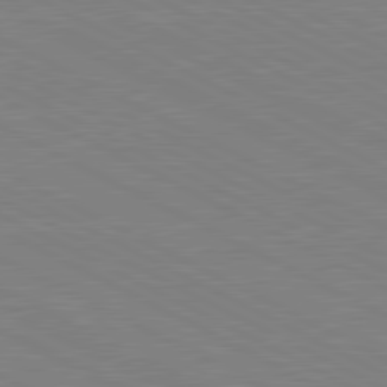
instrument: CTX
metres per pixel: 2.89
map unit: lApd
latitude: 81.0080
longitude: 150.6707
